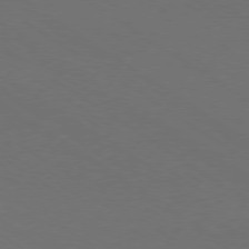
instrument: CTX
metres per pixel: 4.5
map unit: Ap
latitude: -79.5966
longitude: -65.6505
